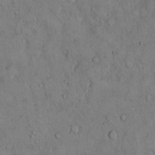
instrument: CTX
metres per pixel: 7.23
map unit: Hto
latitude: 9.9717
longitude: -59.7639
